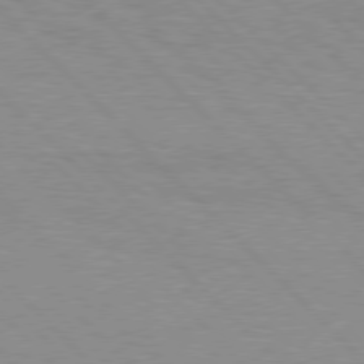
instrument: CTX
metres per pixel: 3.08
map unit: Hpe
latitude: 77.0458
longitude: -152.9514
